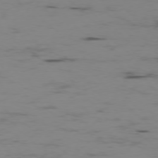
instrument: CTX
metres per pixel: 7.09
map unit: Ap
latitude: -76.8219
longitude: -82.1199
